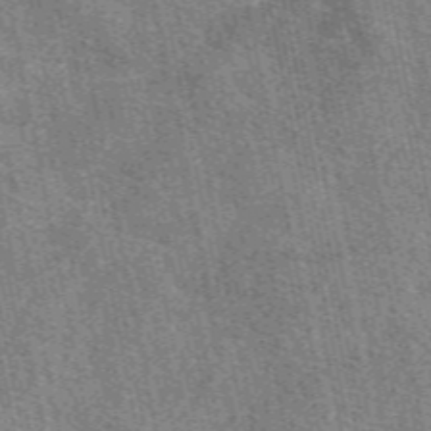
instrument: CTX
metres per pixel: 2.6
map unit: eAb
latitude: 50.5167
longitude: 114.8219
